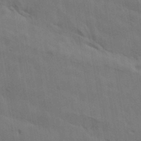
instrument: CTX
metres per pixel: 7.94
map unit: lAa
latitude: 19.1025
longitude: -139.0080
